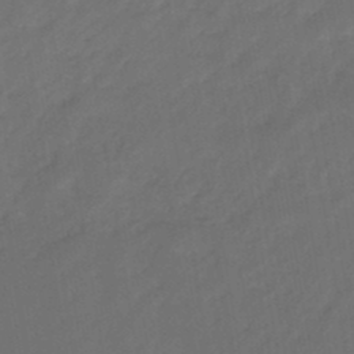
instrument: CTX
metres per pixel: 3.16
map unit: eHb
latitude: -46.6518
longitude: 85.2376
